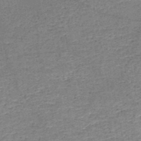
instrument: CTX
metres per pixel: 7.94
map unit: HNb
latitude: -50.2173
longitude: -49.5749
